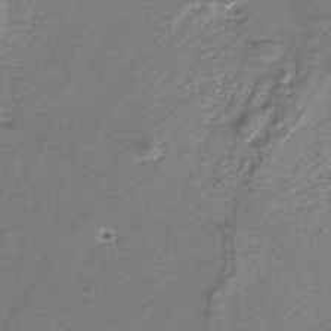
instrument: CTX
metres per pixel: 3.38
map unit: eAb
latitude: -38.6708
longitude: 51.3510
